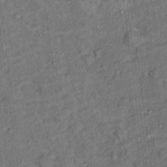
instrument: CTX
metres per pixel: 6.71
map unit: Hto
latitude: 15.9906
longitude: -31.6127
